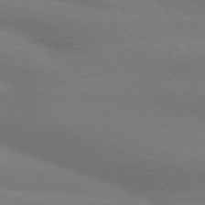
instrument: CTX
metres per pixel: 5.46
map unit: lApd
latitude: 74.2334
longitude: -62.8191
